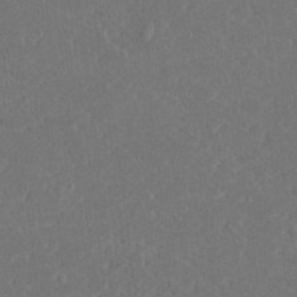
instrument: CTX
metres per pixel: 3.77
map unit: HNhu
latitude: 6.7624
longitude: -5.3671
